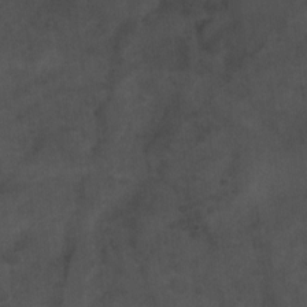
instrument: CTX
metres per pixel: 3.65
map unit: Ht
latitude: 5.0269
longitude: -37.2348
